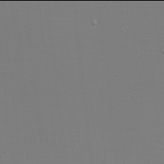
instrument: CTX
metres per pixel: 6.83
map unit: eHh
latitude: -6.0094
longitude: -83.5371
